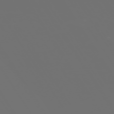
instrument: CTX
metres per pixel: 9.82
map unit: Hpe
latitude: -73.2187
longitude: 4.9730
